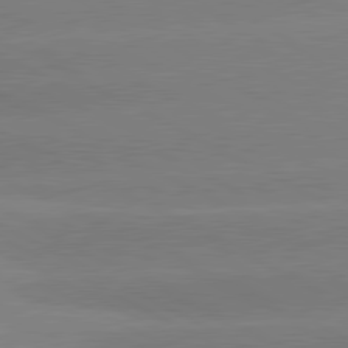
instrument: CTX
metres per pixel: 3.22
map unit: lApd
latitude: 80.9703
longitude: -150.6112
